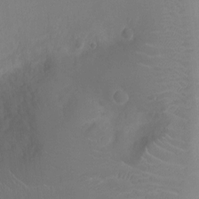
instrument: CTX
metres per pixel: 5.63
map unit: Ht
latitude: -4.1039
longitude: -16.3467
